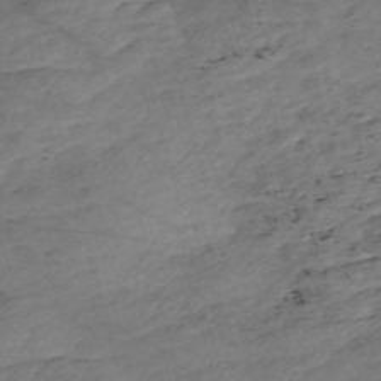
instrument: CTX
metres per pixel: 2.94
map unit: Nve
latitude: -57.9556
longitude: 54.1795
